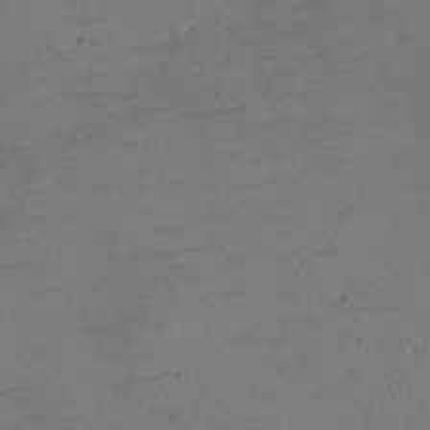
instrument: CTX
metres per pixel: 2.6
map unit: eHh
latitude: -2.2739
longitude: -73.8962
